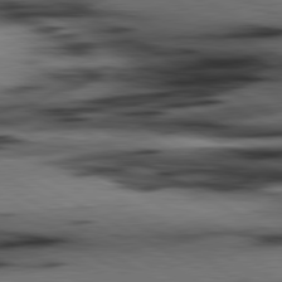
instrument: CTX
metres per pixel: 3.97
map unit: lApd
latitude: 80.3845
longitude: 162.5196
